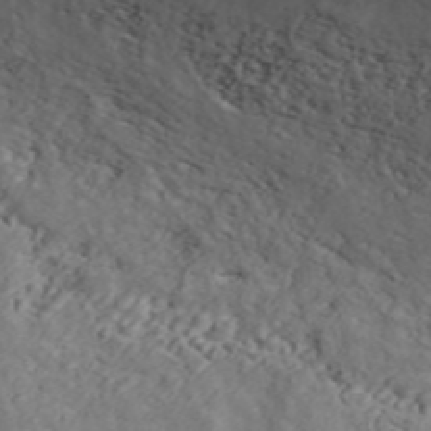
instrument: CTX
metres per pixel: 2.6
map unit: ANa
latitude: 45.0080
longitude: 21.4832
